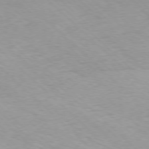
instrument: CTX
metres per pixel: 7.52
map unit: Ap
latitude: -77.7478
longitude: -64.6301
